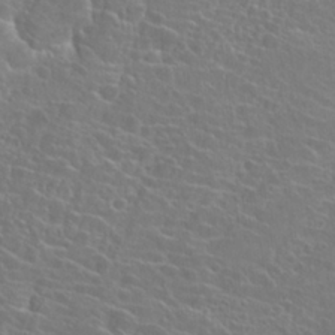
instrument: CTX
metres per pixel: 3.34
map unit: Hto
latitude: 22.7435
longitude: -40.4789
